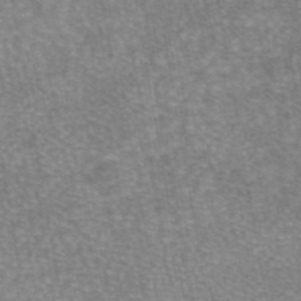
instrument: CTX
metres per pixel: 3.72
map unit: eAb
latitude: 45.4804
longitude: 105.9745
